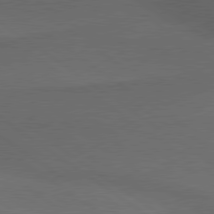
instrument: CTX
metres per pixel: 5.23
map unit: lApd
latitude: 79.7072
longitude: -177.3292
